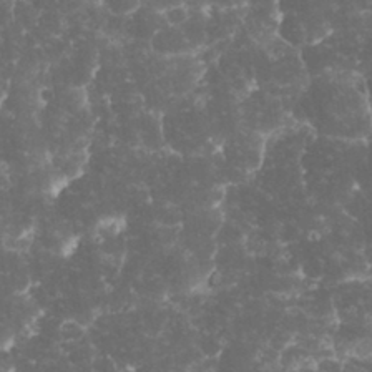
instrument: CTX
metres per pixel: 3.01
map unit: eHh
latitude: 32.1767
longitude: -64.1578
